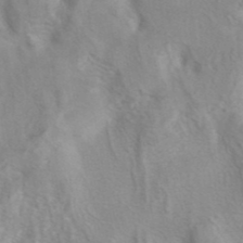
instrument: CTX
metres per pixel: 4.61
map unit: eAb
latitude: 40.9513
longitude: 106.4062
